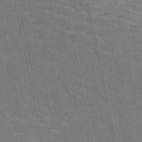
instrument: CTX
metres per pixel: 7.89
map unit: HNb
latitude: -51.4832
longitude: -44.0633
